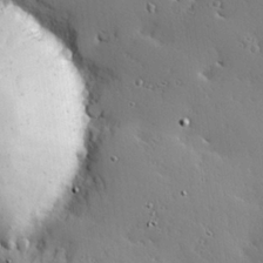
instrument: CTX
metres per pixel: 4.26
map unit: Hve
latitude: 25.1025
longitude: -92.3656
